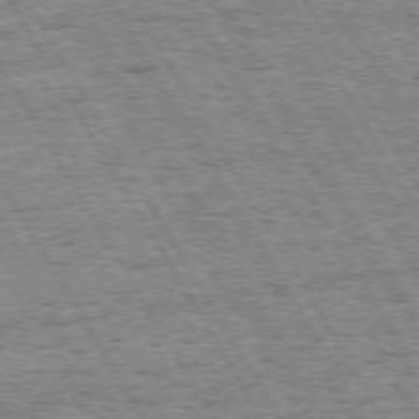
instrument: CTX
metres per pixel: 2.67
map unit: Hpe
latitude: 72.4979
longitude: -127.5749
